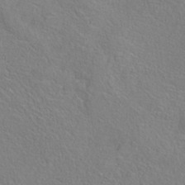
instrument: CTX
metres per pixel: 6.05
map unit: Nhe
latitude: -38.5007
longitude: 139.0676
